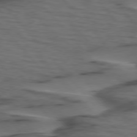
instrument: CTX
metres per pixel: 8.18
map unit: lApd
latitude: 75.8205
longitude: -71.4048
